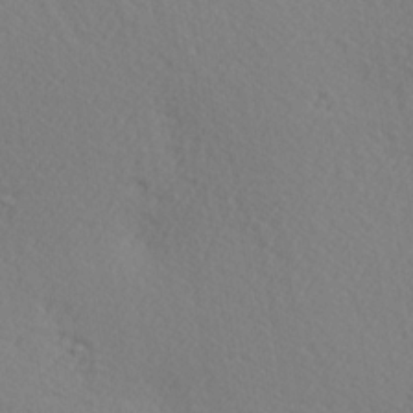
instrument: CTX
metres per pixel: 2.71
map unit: Hve
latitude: 2.9702
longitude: -124.3089
